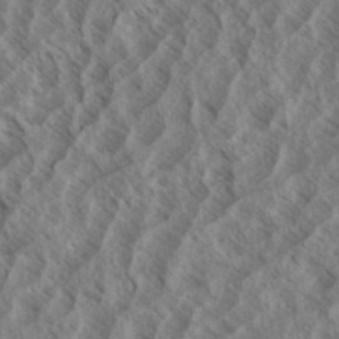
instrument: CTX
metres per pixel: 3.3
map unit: eHh
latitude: 34.3278
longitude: -139.6316
